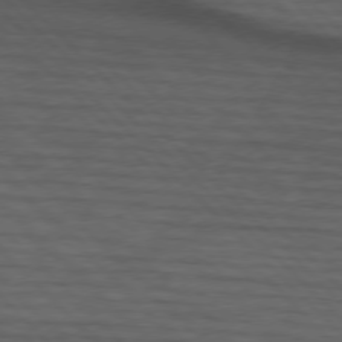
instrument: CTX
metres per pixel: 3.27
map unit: lApd
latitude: 75.4993
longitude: -83.2159
